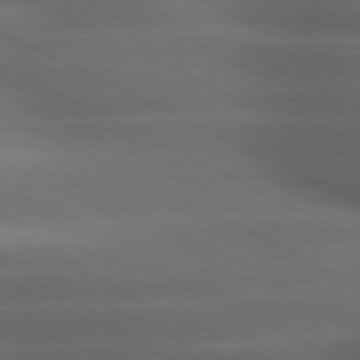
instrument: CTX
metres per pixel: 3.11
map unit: lApd
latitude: 79.4805
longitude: -120.9325
